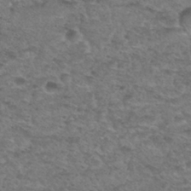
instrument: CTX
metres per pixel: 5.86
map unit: Hto
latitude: 30.3468
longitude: -48.3656
